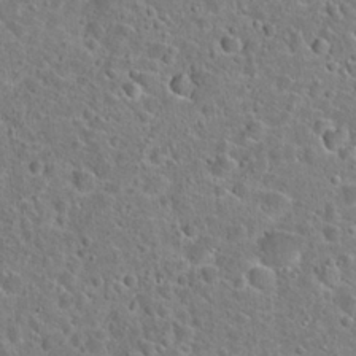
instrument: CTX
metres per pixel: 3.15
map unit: Hto
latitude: 23.1592
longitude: -46.0633
